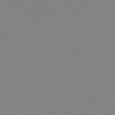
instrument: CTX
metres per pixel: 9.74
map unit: Hpe
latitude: 78.3090
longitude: -176.4601
